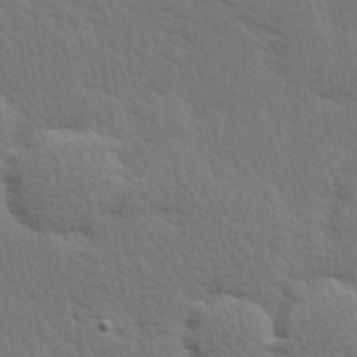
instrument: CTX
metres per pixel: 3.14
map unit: Hve
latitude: 27.0081
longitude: -94.0444
